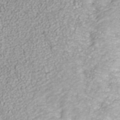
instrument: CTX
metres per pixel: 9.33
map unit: ANa
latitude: 40.3845
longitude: 23.0676
